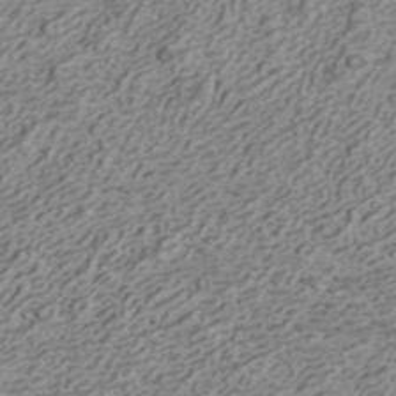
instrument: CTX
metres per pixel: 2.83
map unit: ANa
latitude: 41.9339
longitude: 30.3684
